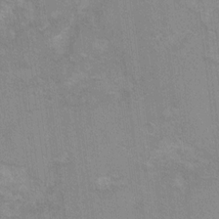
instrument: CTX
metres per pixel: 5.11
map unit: Hto
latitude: 7.5938
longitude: -30.5735
